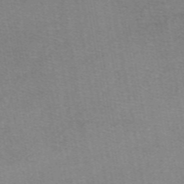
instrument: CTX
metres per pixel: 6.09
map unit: eAb
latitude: 49.1025
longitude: 105.6722
